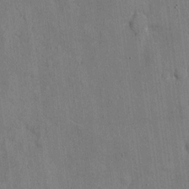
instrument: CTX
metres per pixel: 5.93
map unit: eHh
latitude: 8.3090
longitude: -68.3845
